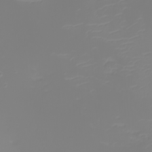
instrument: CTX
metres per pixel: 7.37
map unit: eHh
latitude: -5.2565
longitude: -85.1025
